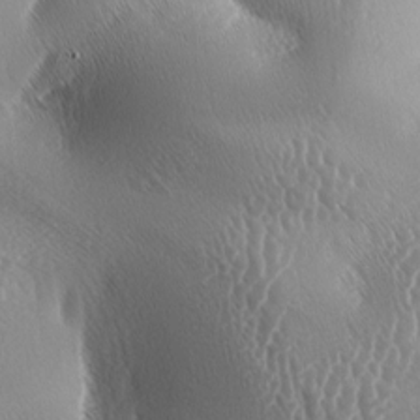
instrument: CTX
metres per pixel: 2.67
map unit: lAa
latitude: -5.8233
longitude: -128.9702
